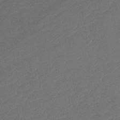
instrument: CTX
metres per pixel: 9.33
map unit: lHb
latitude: -42.9352
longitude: 76.5007
